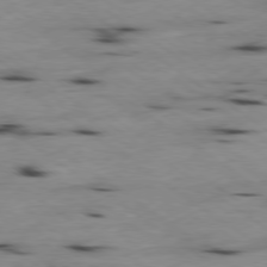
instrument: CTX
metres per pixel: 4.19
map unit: Ap
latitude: -79.5966
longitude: -101.8772
